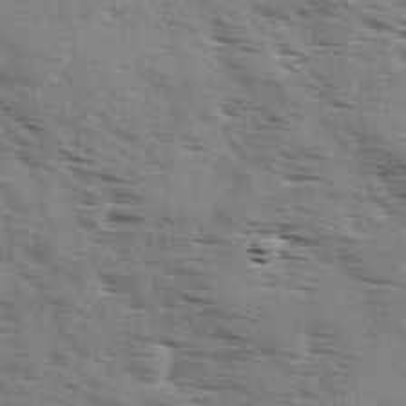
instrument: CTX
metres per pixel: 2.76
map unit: Ave
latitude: 1.5938
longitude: -110.7813
